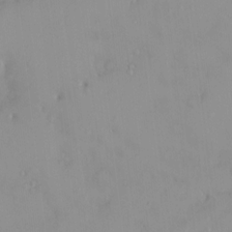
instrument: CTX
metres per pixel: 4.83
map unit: HNhu
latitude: 5.8205
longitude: 2.6140
